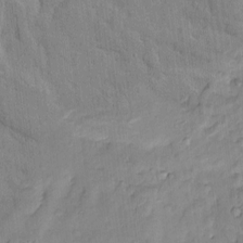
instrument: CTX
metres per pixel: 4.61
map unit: Htu
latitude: -9.5021
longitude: 176.4062
